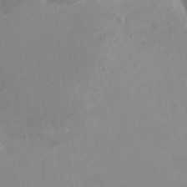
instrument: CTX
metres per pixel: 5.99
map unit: Nhu
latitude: -27.6155
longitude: -75.4049
